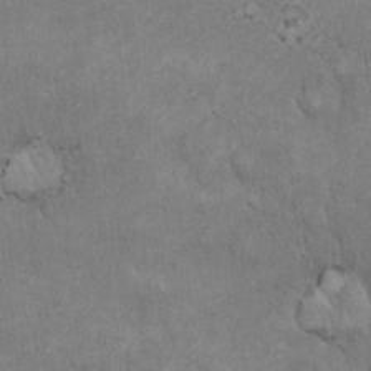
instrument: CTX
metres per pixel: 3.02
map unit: Hto
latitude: 18.2711
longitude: -61.1592
